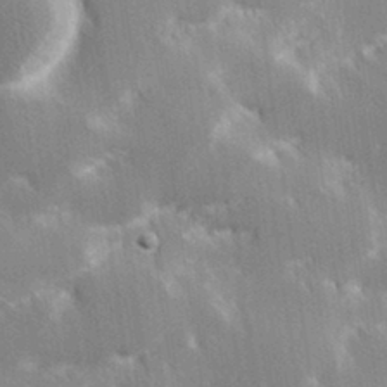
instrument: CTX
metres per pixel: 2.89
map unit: Hve
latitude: 31.1215
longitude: 149.2754
